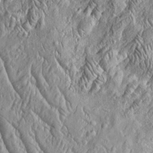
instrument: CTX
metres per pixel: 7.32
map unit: Htu
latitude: -4.4440
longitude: 158.0850
